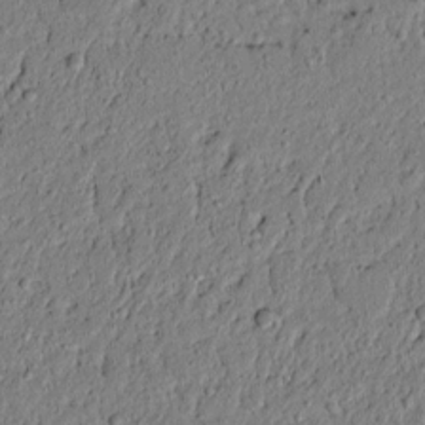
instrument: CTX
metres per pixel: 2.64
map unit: lAvf
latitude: 5.7827
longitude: 167.1998
